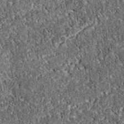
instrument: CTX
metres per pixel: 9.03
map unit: eAb
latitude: 37.4048
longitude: 111.9367
